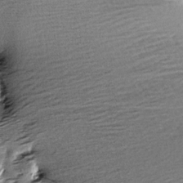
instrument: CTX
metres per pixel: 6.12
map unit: Aa
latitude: 6.5924
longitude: -137.3671
